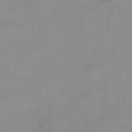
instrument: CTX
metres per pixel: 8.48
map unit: HNhu
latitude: 5.5182
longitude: 9.8233
